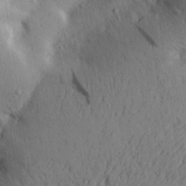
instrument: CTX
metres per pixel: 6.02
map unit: Aa
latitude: 30.8758
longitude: -142.6113
